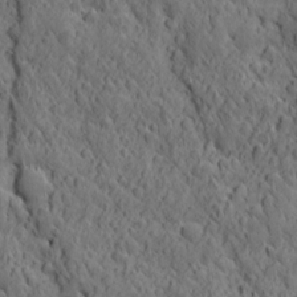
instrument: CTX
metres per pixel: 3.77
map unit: Ave
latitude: 12.2712
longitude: -104.9703
